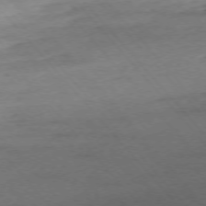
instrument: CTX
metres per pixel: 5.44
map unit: Ap
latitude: -75.8423
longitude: -80.8758
